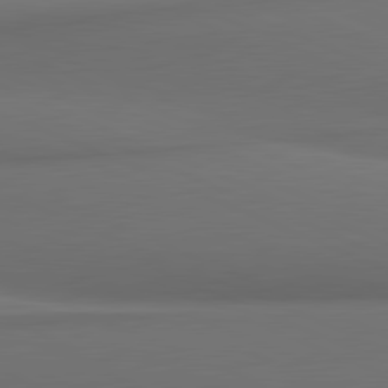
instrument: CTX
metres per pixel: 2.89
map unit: lApd
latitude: 81.6883
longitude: 171.3888
